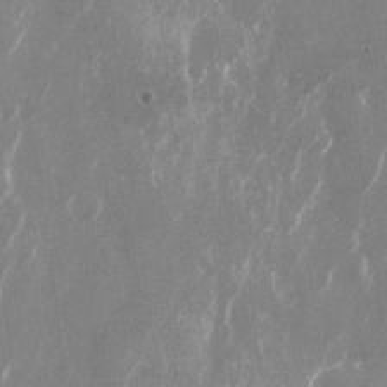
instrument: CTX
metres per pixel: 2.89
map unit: Nhu
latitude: -22.8975
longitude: -72.1200
